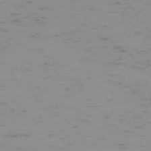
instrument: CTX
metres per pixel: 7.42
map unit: Hpe
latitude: -73.5021
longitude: 6.9919
